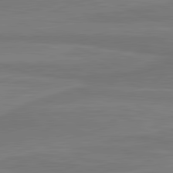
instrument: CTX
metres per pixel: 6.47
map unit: lApd
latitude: 81.6883
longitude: 170.0472
